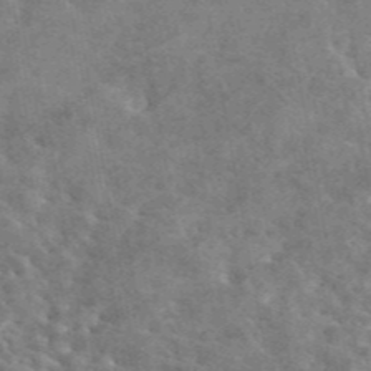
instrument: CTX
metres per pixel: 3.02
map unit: eAb
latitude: 44.8191
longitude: 124.8975
